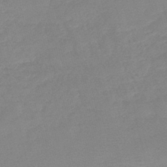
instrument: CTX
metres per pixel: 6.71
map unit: lHb
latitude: -45.8422
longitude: 64.5007
